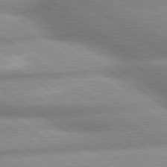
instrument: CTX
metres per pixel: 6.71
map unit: lApd
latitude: 79.8773
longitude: -168.2145
